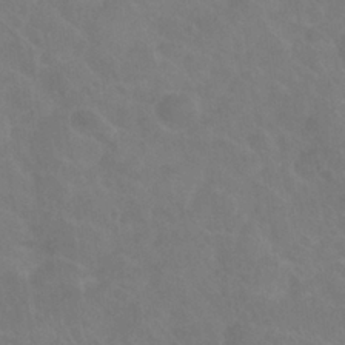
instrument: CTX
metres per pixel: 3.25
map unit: Nhu
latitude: 26.8380
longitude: -54.4790
